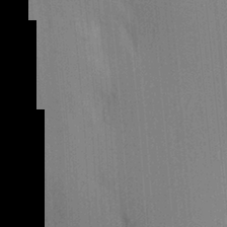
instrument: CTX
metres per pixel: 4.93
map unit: Aa
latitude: 19.6694
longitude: -143.5371
